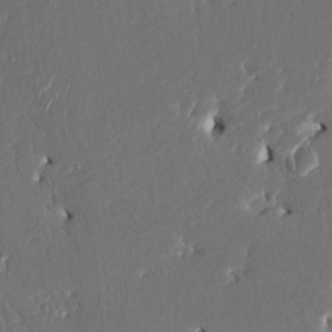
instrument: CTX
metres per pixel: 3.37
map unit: HNhu
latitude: 5.2348
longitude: -5.0836
